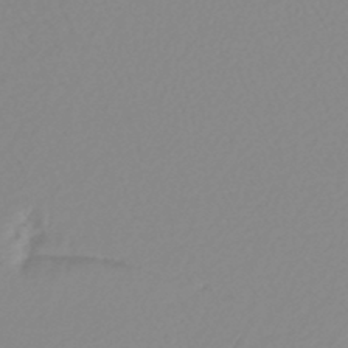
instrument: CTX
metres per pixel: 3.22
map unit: lHb
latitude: -44.0472
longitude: 78.1605
